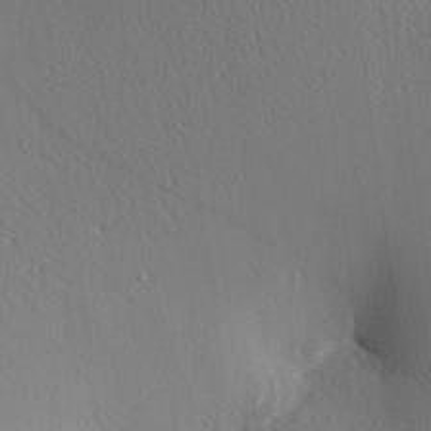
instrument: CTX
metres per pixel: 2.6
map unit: Nhu
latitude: 0.1389
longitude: -78.3656
